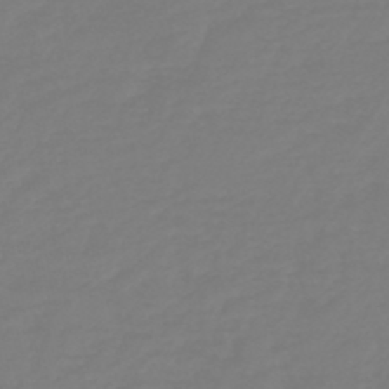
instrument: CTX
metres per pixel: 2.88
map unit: HNb
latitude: -46.5384
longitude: 56.1417
